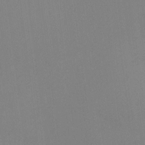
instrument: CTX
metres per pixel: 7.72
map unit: Ht
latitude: -8.8030
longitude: -32.7057
